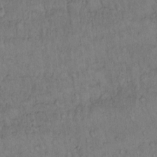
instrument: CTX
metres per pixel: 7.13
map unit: Hto
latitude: 13.3860
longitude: -56.6301
